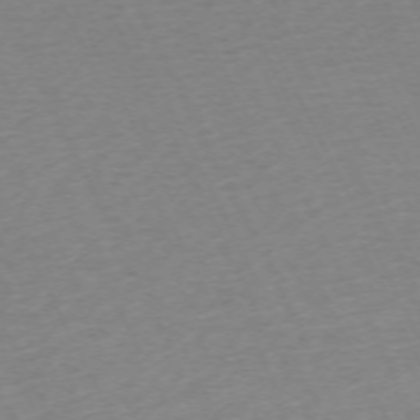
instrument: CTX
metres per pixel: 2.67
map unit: Hpe
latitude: -70.2362
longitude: 15.2376
